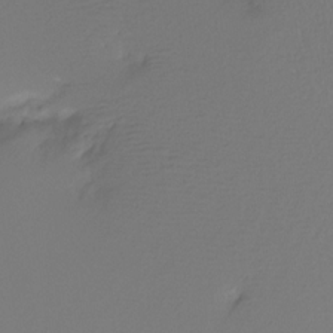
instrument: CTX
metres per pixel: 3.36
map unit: Ht
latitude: -15.9745
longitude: -49.2348
